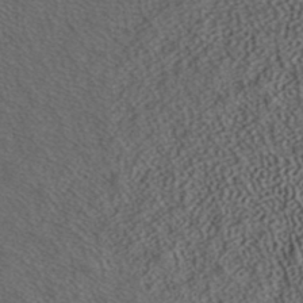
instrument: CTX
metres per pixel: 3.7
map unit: ANa
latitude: 37.4993
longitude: 17.4266
